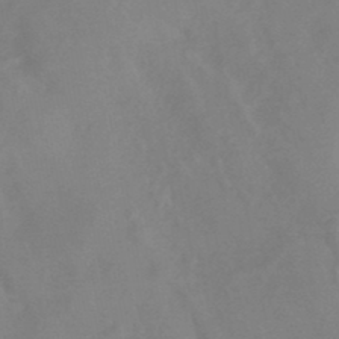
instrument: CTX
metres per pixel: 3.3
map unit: HNhu
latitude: -45.6911
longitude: 91.7289
